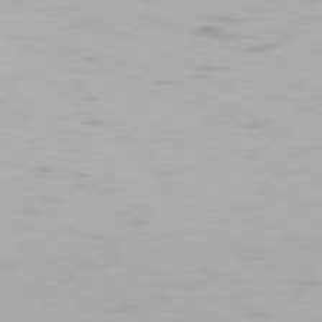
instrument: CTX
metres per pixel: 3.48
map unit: Hpe
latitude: 77.6505
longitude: -167.7260
